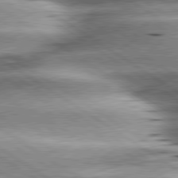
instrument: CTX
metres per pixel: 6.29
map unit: lApd
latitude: 80.2711
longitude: -141.5182
